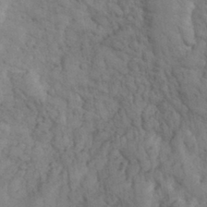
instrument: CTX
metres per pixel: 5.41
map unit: eHh
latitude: 31.9528
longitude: -67.3292
